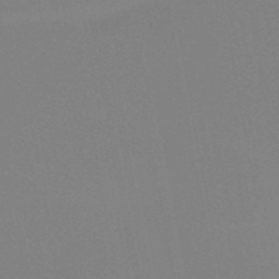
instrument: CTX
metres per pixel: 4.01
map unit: HNb
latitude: -46.4629
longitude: -43.3860
